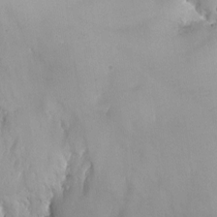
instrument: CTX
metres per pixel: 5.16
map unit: Nhu
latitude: -12.6896
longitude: -66.8946
